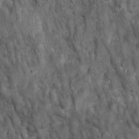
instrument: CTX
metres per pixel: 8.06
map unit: Ave
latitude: 17.1025
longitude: -132.8758
